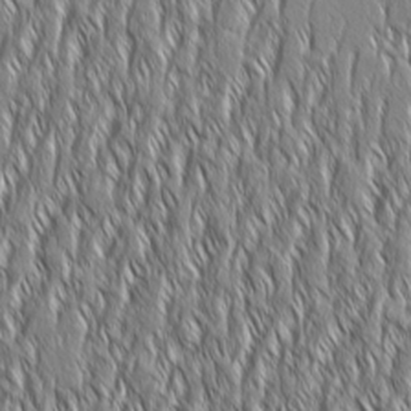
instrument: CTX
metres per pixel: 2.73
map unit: Aa
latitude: 8.1011
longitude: -132.1578
